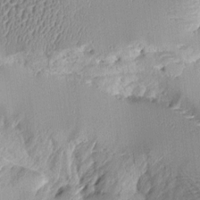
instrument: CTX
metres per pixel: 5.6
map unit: Aa
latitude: 11.3293
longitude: -127.2159
